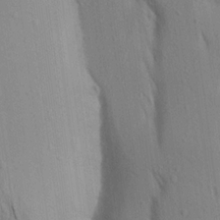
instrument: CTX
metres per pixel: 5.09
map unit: Aa
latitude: 18.3845
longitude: -149.2537
